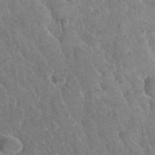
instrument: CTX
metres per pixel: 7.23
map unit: Hto
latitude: 35.6882
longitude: -50.7435
